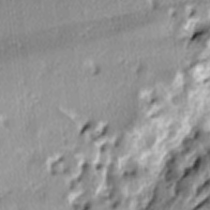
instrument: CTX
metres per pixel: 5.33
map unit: lAa
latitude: -6.4818
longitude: -124.7624
